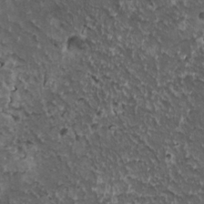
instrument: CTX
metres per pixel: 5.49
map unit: HNhu
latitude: 3.3292
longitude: 6.0472
